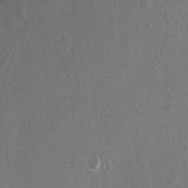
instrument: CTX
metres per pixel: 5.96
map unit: Ht
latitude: 10.0633
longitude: -32.1200
